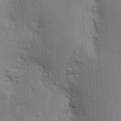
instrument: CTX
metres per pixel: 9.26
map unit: Nhu
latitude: 16.3656
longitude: -74.8569
